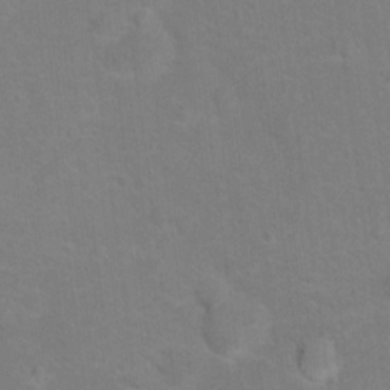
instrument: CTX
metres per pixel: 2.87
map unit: Hto
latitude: 14.6869
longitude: -41.3670
